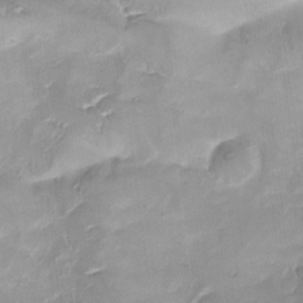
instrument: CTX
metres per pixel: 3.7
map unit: Ave
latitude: -9.1431
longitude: -122.4601
